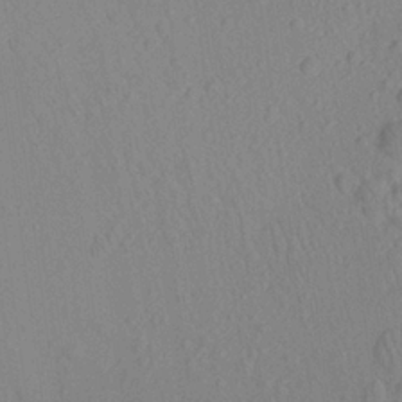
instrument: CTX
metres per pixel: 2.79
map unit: Aa
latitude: 22.7435
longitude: -139.1781
